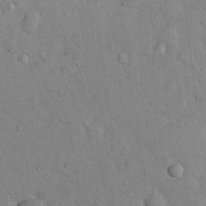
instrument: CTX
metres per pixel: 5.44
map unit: eHh
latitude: 24.2900
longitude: -71.8205
